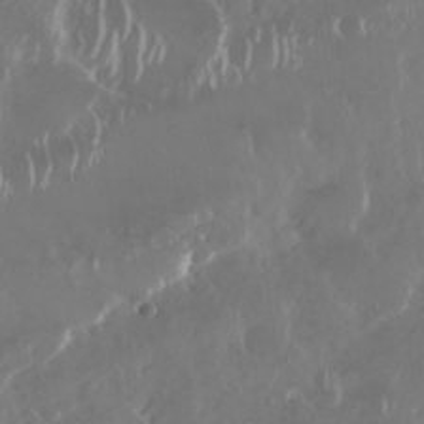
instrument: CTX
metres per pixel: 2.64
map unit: Nhu
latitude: 29.3859
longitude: -59.3482
